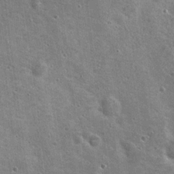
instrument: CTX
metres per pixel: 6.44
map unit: Nhu
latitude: 19.9717
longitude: -30.4223
